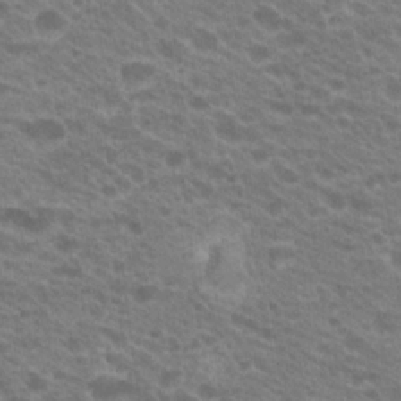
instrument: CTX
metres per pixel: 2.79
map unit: Hto
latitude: 21.8961
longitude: -37.7072
